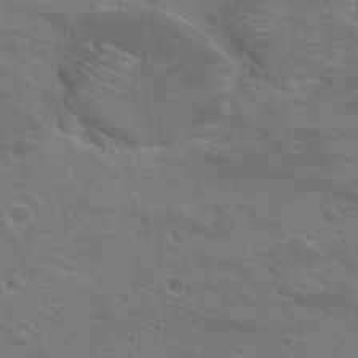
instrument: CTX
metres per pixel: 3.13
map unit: Hto
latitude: 22.9514
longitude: -36.3090
